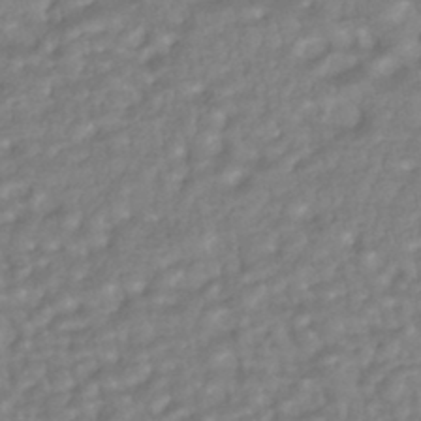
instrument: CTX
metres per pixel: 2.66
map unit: HNhu
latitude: -44.6330
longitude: 93.8611
